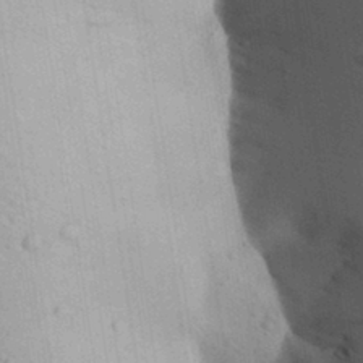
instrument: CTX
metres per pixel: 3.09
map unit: Aa
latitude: 28.9136
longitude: -146.7247
